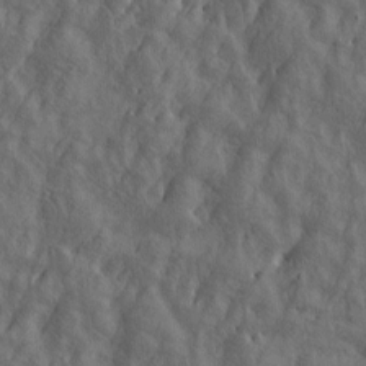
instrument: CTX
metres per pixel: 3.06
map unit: Htu
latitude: -5.4454
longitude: -177.9150
